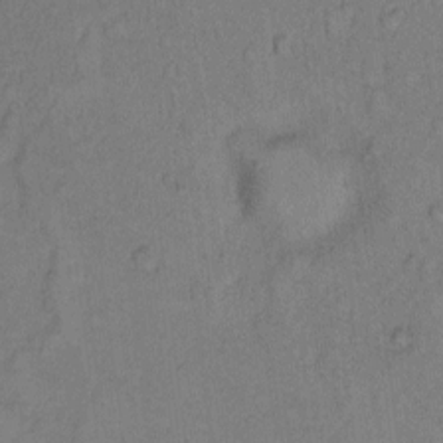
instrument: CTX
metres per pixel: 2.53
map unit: Hto
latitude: 8.7435
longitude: -58.6113
